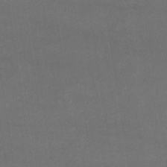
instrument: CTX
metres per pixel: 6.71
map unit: lHb
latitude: -34.6329
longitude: 64.7652
